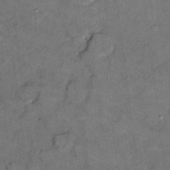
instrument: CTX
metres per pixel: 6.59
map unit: Ht
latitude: 8.3089
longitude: -36.4979
